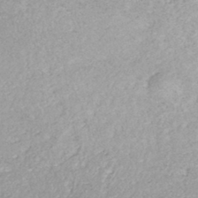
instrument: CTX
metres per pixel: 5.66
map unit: HNhu
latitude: -46.2361
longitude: 98.5385
